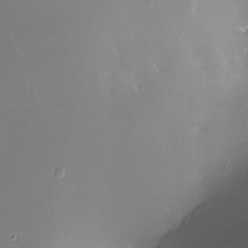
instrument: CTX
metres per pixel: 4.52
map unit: Nhe
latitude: -31.7099
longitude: -116.8002
